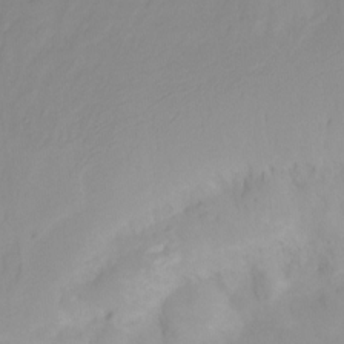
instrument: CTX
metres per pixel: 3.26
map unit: Ht
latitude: -13.1053
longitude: -51.1403
